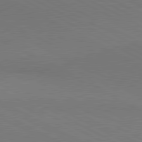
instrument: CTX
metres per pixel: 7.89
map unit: lApd
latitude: 80.9703
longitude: 149.8423
